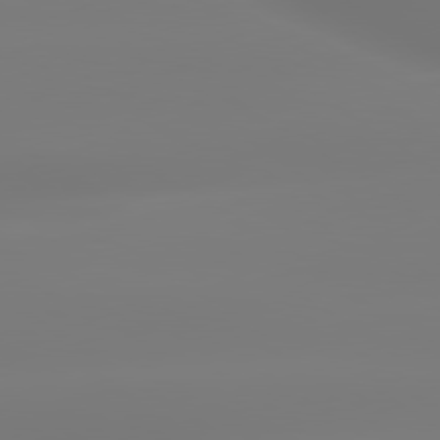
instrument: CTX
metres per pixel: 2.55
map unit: lApd
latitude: 79.6694
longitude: -136.9514
